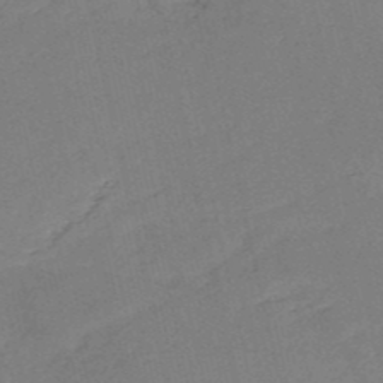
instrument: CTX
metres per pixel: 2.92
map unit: HNb
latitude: -52.6518
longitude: -42.1200
